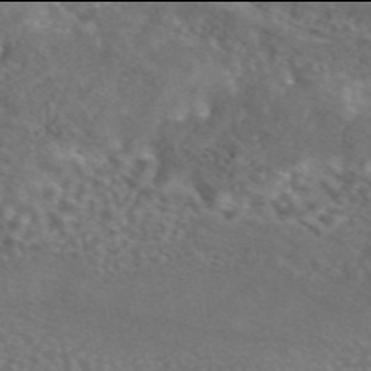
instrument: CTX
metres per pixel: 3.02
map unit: eAb
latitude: 45.9906
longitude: 120.1039
